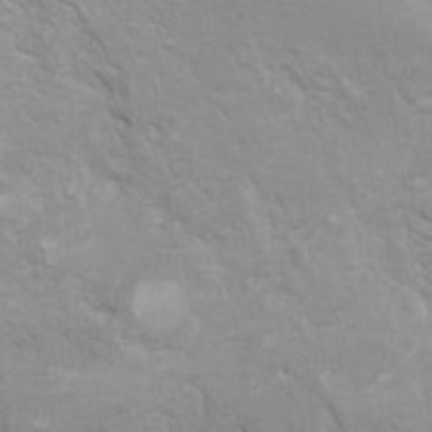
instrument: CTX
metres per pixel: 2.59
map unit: Ht
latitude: 5.5182
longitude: -29.3670
